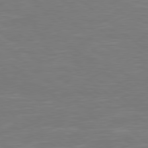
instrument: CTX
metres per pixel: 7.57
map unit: Hpe
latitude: 78.5546
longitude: -126.1578
